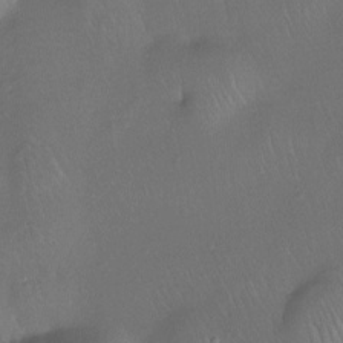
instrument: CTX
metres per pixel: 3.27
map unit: Ht
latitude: -11.8422
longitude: -43.9150
